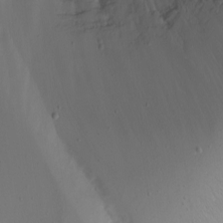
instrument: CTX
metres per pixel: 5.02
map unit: Nhu
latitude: -6.6896
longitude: -81.0836
